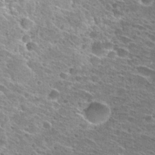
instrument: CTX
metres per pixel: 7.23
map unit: Hto
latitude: 28.7813
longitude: -45.5560
